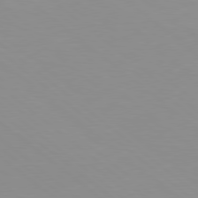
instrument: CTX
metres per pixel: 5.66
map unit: Hpe
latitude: 78.2901
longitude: -164.0633
